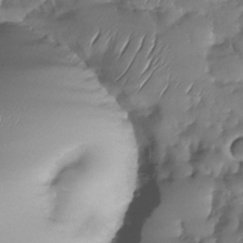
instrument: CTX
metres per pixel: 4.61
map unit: Nhu
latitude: -29.3510
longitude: -60.8191
